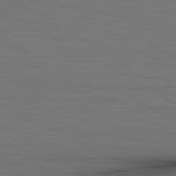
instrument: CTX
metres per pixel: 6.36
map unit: lApd
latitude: 79.9339
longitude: 161.1053
